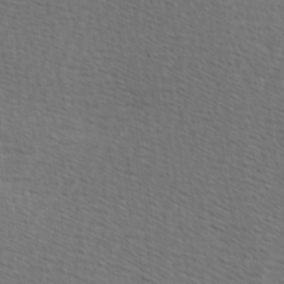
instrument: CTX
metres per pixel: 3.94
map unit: Hve
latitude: 2.6301
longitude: -123.8394
